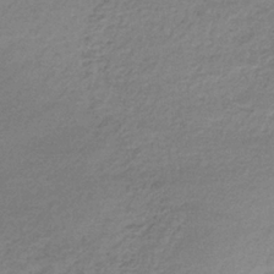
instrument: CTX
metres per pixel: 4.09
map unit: lHb
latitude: -35.0297
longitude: 62.3306
